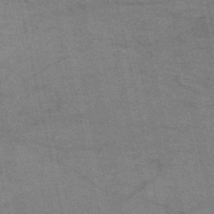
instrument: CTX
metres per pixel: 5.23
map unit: HNb
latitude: -53.2942
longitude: -46.3657
